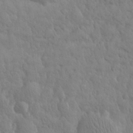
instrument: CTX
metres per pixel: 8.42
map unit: eHh
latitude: 31.4238
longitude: -67.9528
